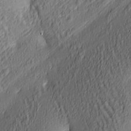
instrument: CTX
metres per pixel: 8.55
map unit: lAa
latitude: 4.4034
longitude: -116.4601
